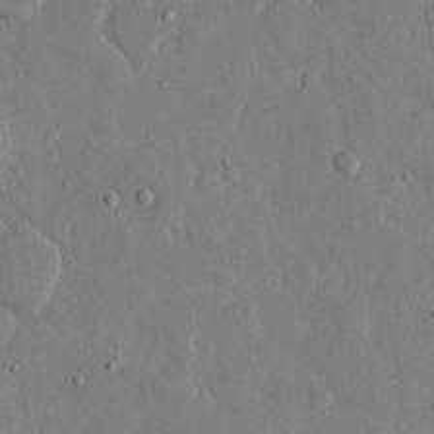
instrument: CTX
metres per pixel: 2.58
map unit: eHh
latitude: 13.7072
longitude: -69.6883
